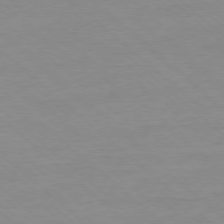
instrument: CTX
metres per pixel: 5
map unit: Ap
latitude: -78.1794
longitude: -98.6679
